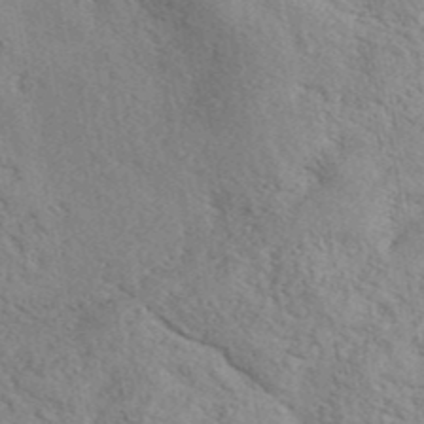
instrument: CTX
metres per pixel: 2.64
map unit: ANa
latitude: 41.8016
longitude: 52.4251
